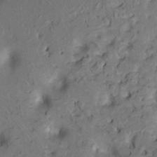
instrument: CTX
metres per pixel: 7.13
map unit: HNhu
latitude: 8.4601
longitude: -3.5749
